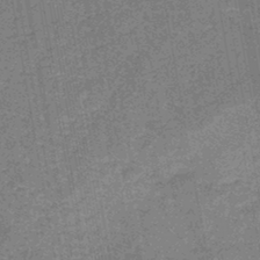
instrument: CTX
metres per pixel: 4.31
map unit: HNb
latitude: -45.4454
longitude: -36.8947
